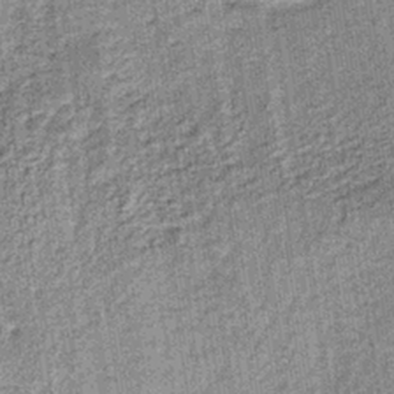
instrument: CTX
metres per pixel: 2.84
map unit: lHb
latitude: -36.9730
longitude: 64.0661
